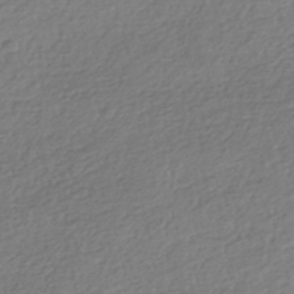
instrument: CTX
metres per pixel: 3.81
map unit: HNhu
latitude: -42.3684
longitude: 98.6896
